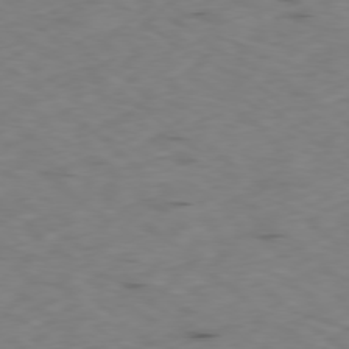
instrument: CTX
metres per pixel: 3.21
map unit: Ap
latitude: -78.4629
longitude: -74.1011
